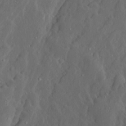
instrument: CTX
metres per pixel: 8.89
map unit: Ave
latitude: 13.6505
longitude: -135.1781
